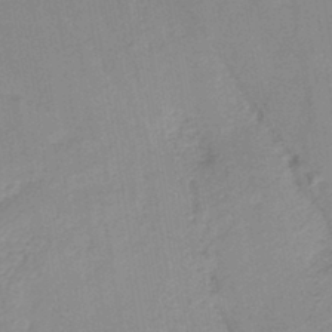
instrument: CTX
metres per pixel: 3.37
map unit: lHb
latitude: -40.0850
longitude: 52.8785
